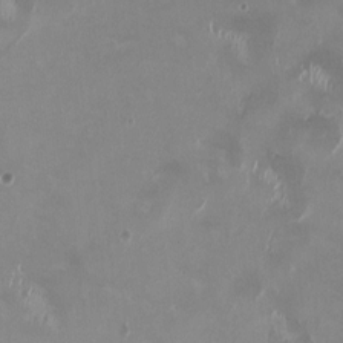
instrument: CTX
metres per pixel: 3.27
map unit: HNhu
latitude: -0.0094
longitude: -4.5168
